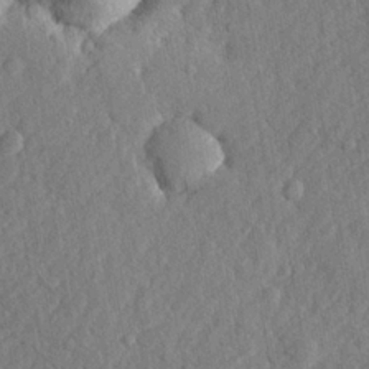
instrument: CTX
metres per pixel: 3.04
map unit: lHvf
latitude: 23.4237
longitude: 143.8611
